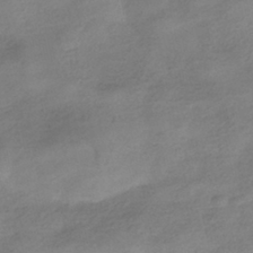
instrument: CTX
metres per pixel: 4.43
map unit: HNhu
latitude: -40.7274
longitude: 98.6518
